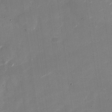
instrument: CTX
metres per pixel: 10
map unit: Nhu
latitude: -27.6910
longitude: -74.4979
